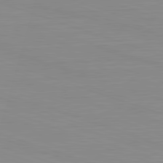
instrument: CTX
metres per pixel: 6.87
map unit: Hpe
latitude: -82.7652
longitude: 12.3117
